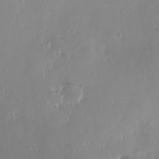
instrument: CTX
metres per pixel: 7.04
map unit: Nve
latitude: -8.2739
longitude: 173.0297
